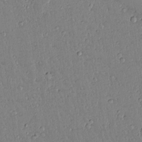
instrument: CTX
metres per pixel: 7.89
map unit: lAvf
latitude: 14.6869
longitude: -127.4427
